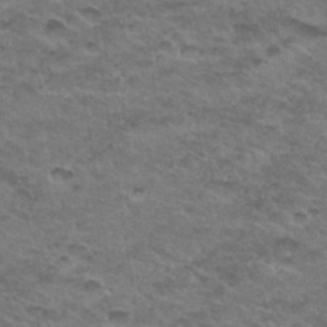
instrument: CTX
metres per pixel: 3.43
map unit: Hto
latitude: 33.6127
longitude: -48.7435
